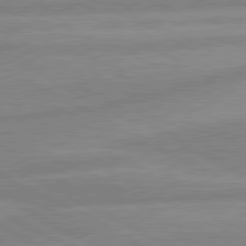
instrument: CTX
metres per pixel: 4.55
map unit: lApd
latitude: 80.6301
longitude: -169.4238
